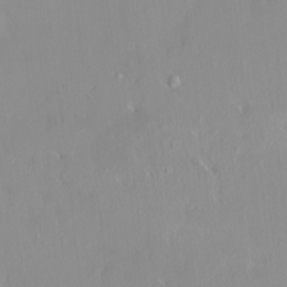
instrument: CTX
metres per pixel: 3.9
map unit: HNhu
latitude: 3.5749
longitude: 7.3887
